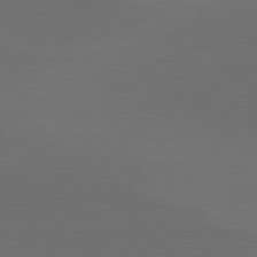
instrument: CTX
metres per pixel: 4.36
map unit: Hpe
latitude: 78.5168
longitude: -132.4790
